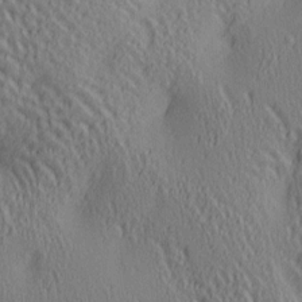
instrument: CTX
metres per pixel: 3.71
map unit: lAa
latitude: 5.3671
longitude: -117.2726
